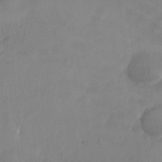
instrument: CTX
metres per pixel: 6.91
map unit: Nhe
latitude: -36.3873
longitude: -177.7638
